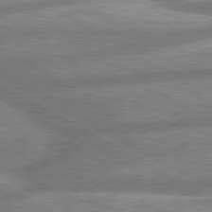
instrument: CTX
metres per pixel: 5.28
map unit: lApd
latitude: 80.5168
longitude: -166.3845
